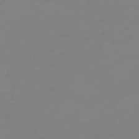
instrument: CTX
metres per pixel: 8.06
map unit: HNb
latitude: -52.3684
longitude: -38.7057
